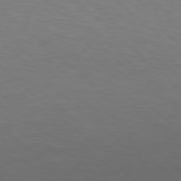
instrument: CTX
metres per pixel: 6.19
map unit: Hpe
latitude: 78.0255
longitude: -176.0822
